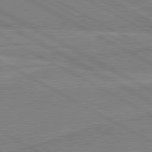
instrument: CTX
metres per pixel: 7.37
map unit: lApd
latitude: 80.5168
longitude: 168.2361
